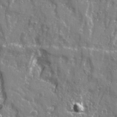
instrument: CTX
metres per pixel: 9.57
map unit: Ave
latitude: 22.0444
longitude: -133.2348
